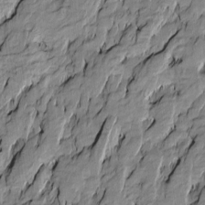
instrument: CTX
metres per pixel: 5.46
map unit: Htu
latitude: -10.0472
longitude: 176.5952
